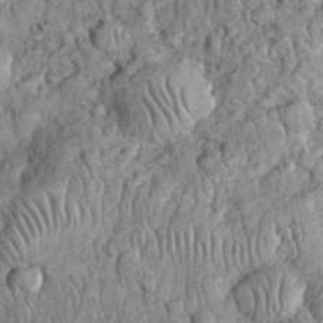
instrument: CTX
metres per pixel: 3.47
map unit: eHh
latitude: 32.8191
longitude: -65.3482
